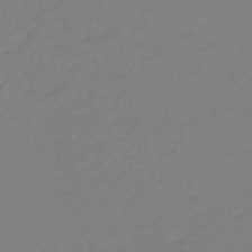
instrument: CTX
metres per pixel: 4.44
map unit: eHb
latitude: -47.0297
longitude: 86.6519
